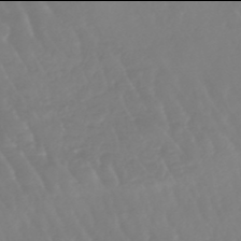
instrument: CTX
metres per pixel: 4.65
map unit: eHb
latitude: -46.0094
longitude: 79.2754
